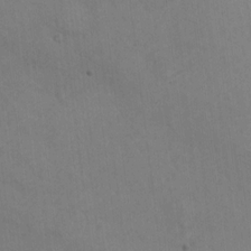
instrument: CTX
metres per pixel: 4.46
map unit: Ht
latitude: 10.6302
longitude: -39.5182
